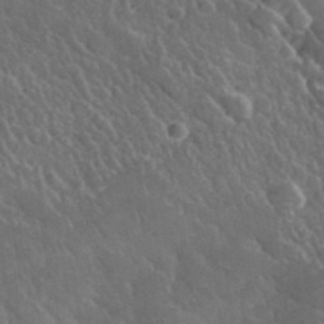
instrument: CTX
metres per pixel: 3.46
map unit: lHvf
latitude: 36.7246
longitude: -91.2915
